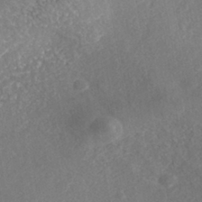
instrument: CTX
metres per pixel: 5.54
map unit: Nhe
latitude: -41.6911
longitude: -110.3656
